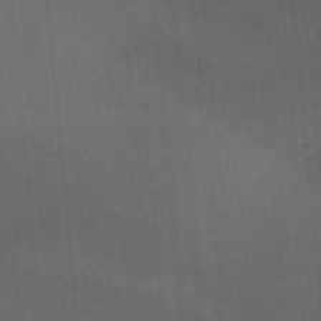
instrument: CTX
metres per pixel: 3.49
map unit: lAa
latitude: -8.6140
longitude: -124.7435
